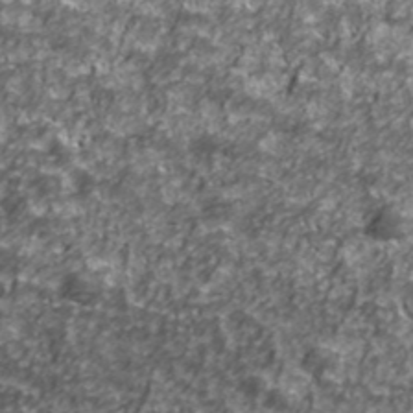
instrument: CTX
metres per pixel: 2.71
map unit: Ave
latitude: 41.6315
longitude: -114.2711
